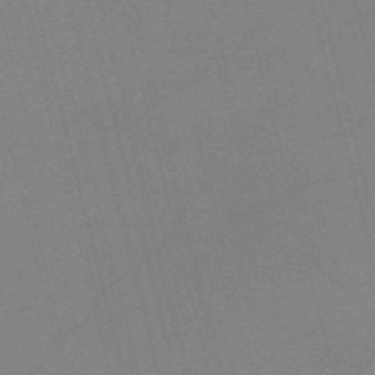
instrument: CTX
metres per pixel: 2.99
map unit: HNb
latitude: -53.0297
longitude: -46.9514
